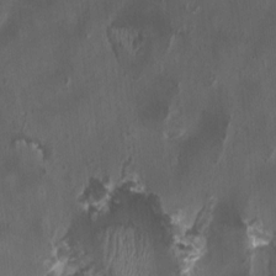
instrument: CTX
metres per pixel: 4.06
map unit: HNhu
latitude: 1.5182
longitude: -3.7827
